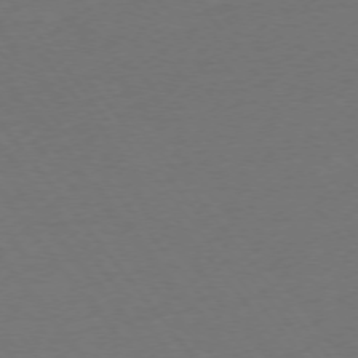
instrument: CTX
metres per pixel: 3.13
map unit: Ap
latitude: -75.5588
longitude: -94.2334
